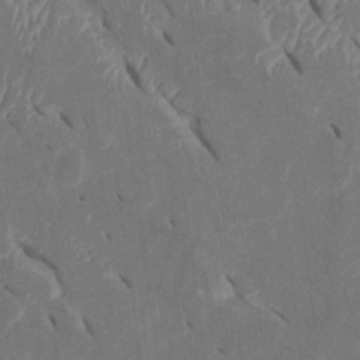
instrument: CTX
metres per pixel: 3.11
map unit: Htu
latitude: 1.1970
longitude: 147.3509
